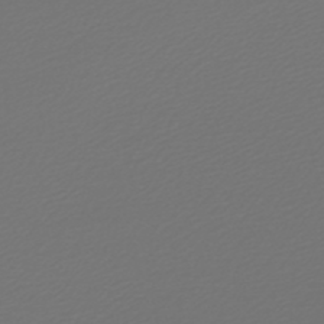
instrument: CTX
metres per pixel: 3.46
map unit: lHb
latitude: -47.0486
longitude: 59.7855
